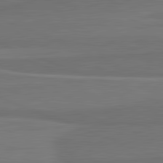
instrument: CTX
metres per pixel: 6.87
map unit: lApd
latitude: 82.0822
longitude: 168.3495
